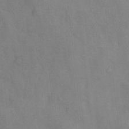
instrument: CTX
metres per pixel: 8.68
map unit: Nhu
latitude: 7.4426
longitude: -24.4412
